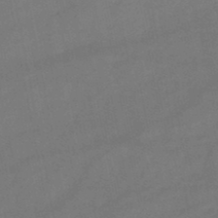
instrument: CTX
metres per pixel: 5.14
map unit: lHb
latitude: -47.3320
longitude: 62.3684
